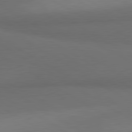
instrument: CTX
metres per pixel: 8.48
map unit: lApd
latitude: 80.9136
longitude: 160.0283
